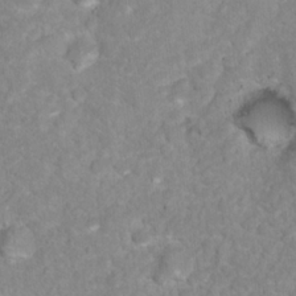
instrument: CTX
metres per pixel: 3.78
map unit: Nhu
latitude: 17.0270
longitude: -31.8395
